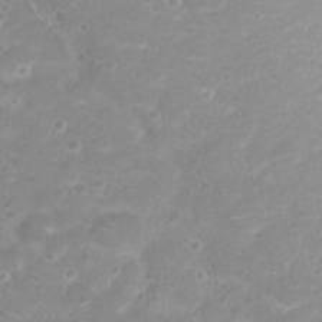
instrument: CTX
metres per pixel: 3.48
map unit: Nhu
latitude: 26.3467
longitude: -52.2901
